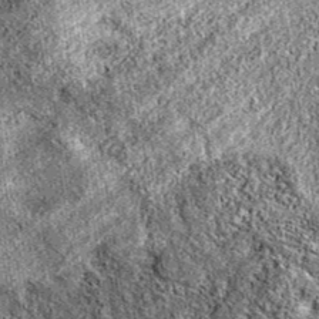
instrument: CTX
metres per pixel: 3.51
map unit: eAb
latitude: 38.3467
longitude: 111.8800
